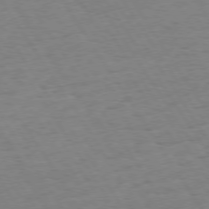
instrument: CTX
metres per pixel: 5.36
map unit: Hpe
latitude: 73.8962
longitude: -140.2144
